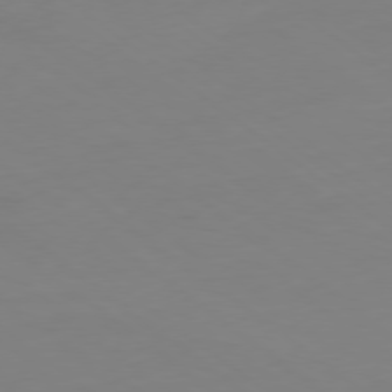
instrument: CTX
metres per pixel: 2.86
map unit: Hpe
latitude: -79.3887
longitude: 13.1431
